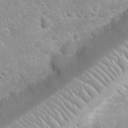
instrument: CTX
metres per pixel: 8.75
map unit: Nhu
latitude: 26.7435
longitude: -62.9514
